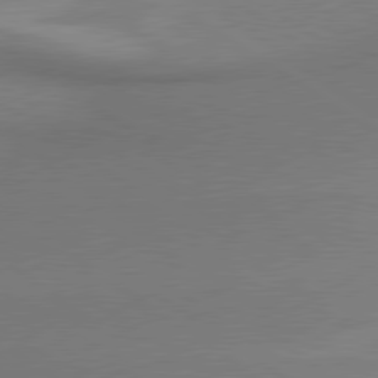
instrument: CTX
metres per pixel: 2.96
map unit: lApd
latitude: 79.8017
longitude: 179.0297
